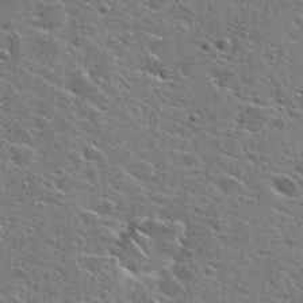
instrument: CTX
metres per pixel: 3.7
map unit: Hto
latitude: 24.5734
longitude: -44.5923
